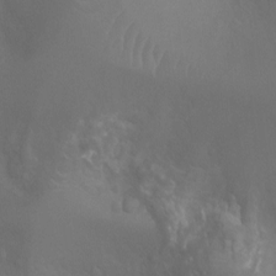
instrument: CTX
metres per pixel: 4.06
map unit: Ht
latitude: -9.1431
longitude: -20.8002
